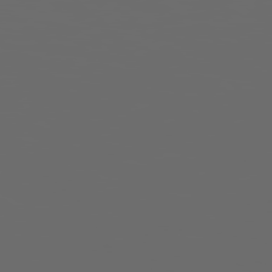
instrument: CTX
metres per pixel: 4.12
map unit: Hpe
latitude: 78.4979
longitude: 176.3873
